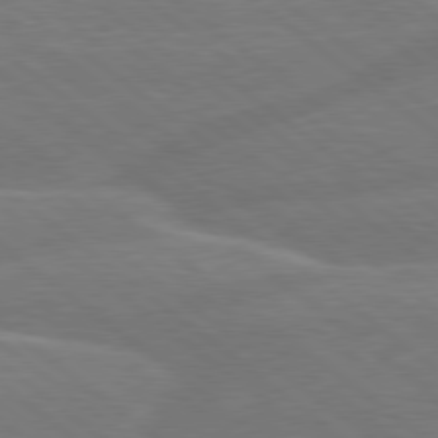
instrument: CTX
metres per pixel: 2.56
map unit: Hpe
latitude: 78.9136
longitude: -153.4993
